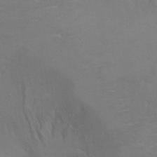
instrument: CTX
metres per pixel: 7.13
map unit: Hto
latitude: 6.6679
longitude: -35.6127
